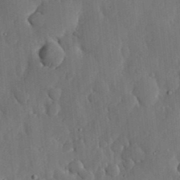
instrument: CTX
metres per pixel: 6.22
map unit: lHvf
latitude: 18.5545
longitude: -113.0647
